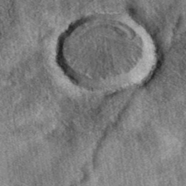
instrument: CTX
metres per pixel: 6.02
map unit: eAb
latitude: 39.5560
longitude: 108.8219
